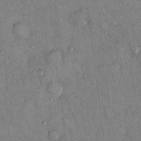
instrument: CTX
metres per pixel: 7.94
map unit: Hto
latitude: 13.5749
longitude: -59.0647
